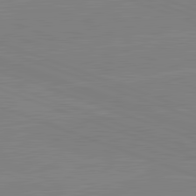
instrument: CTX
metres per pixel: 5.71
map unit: lApd
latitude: 82.1577
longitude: -158.5735
